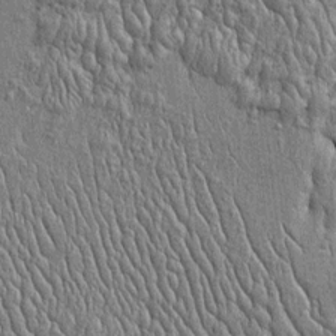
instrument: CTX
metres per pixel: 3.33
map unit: Htu
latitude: -4.5384
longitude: 156.8975
